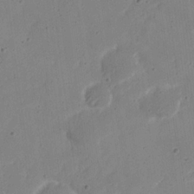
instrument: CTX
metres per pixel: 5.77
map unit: Nhu
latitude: 21.5371
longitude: -70.9891
